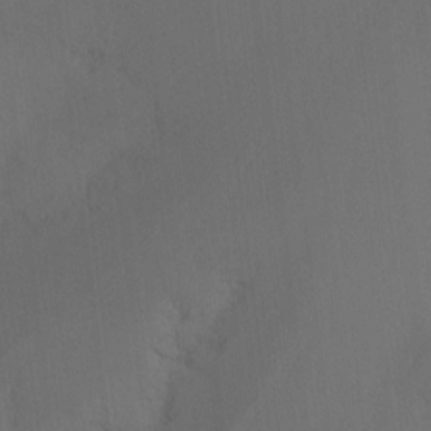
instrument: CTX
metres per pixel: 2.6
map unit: Nhu
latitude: -14.6330
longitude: -53.8772
